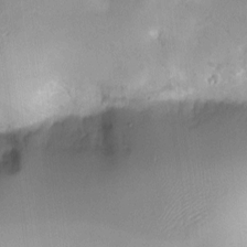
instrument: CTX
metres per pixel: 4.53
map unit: Ht
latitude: -5.5966
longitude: -20.8758
